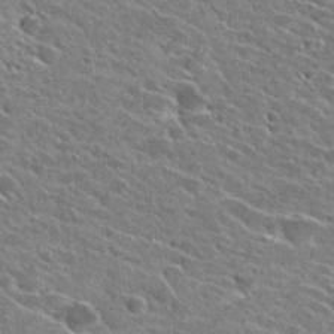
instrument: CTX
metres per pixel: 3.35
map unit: Hto
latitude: 27.0081
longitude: -43.1970
